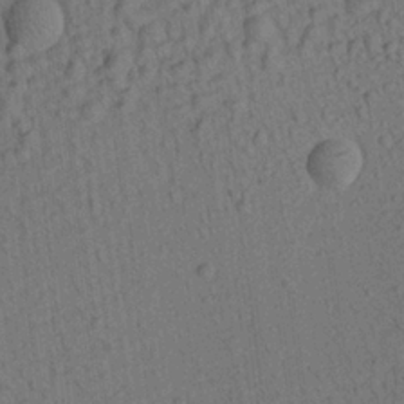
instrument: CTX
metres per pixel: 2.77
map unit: Aa
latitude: 22.1578
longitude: -139.1781
